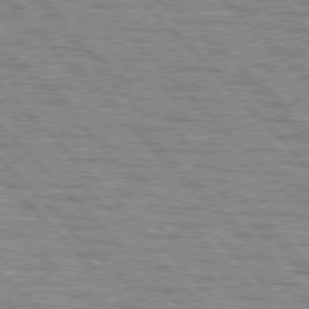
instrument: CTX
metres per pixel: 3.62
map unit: lApd
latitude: 77.1970
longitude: -71.9906
